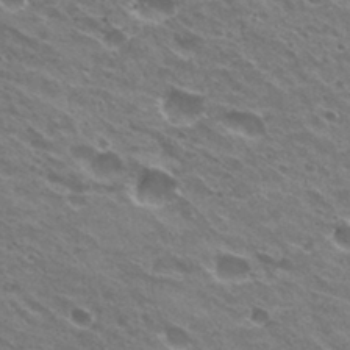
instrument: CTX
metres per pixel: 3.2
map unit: Hto
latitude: 31.4994
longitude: -43.0081
